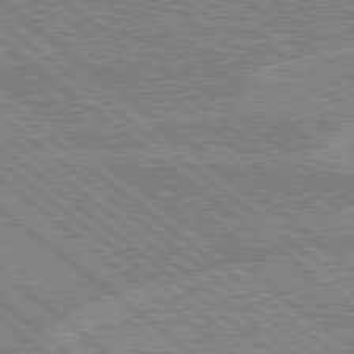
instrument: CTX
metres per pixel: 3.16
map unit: Hpe
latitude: 78.4034
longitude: -160.6112
